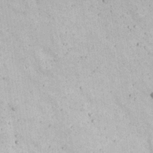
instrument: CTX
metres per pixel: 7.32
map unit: Nhu
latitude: 22.4034
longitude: -68.7813
